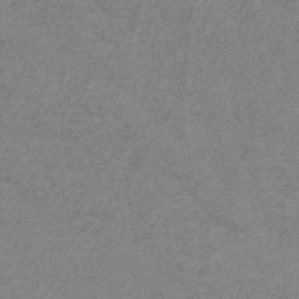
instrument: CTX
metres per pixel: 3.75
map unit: lHb
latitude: -41.2943
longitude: 51.7666
